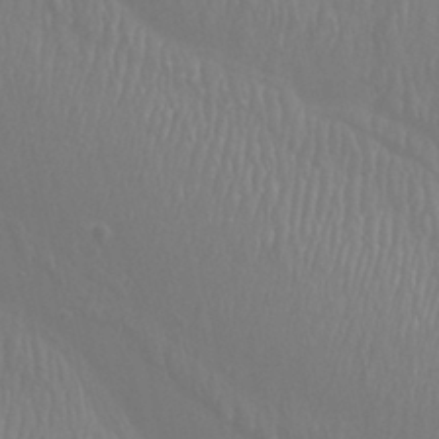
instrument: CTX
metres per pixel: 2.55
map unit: Htu
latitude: -8.4251
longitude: -75.3104
